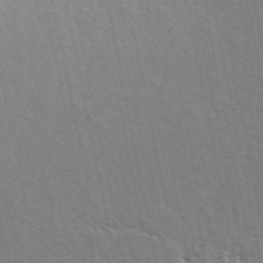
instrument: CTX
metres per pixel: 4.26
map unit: ANa
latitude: 48.4223
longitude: -75.9150
